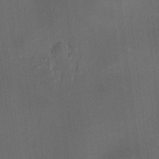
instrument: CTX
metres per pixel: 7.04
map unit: HNhu
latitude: 8.8191
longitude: 13.3510
